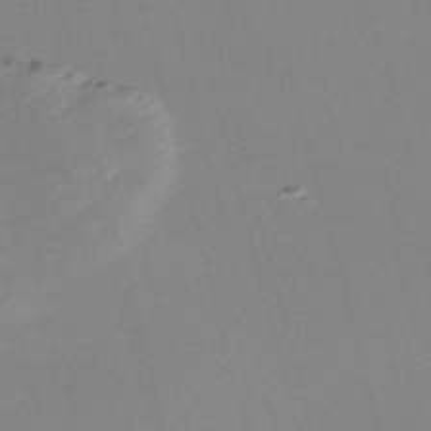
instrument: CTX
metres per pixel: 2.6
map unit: Nve
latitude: -58.1983
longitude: 58.2361
